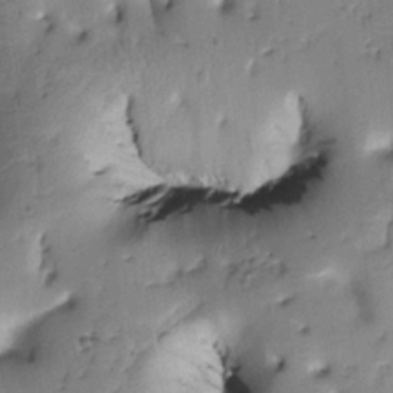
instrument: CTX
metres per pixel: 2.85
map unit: Htu
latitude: 0.1200
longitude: 172.7841
